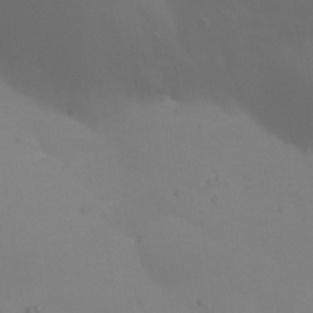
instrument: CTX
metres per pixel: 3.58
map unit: Nhu
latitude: 22.4412
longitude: -65.4048
